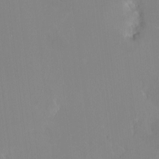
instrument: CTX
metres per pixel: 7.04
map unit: HNhu
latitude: 6.9892
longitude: 2.5573
